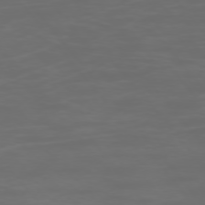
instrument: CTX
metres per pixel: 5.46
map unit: Ap
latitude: -75.7289
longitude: -83.9717
